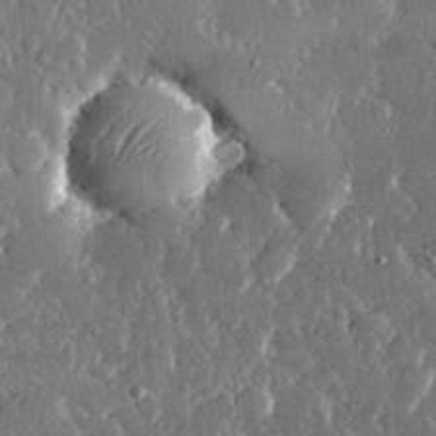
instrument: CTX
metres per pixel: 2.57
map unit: lHvf
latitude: 30.9136
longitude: -91.9339
